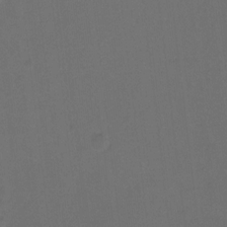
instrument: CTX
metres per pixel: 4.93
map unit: Hto
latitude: -10.0850
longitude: -37.0459
